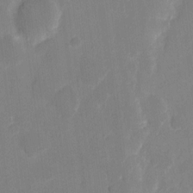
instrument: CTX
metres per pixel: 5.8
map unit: eHh
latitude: 5.8205
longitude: -66.4601
